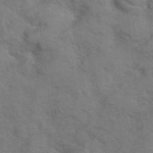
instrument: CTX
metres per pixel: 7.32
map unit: Hto
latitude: 38.7435
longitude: -43.7639
